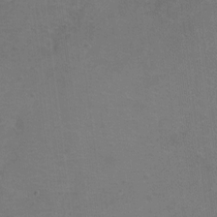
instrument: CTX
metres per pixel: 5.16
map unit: Hto
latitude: 3.0080
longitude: -32.9514
